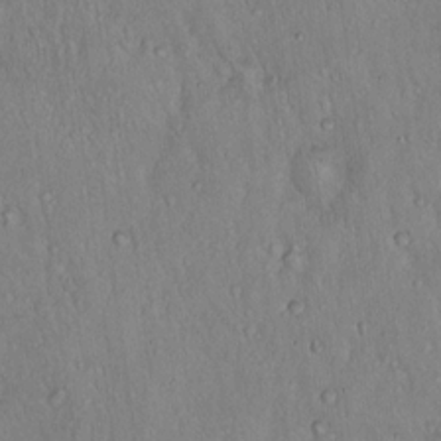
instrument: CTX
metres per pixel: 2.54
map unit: Hto
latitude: 16.3278
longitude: -58.9892
